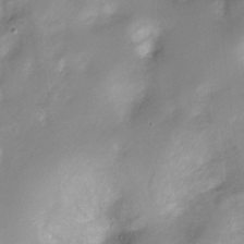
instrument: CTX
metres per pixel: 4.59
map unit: Nhu
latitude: -13.4266
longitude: -40.6868
